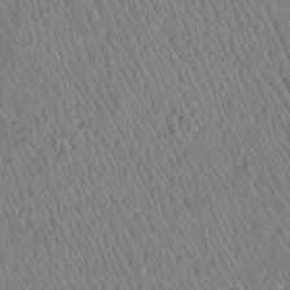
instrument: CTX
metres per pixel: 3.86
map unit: Htu
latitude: -6.0472
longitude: 152.6707
